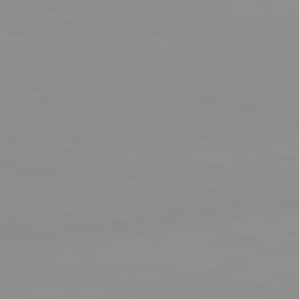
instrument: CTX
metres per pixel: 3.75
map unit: lApd
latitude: 83.1970
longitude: -133.8961
